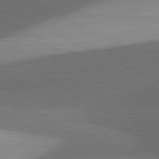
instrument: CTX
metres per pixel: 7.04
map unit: lApd
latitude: 81.6505
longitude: 139.8423
